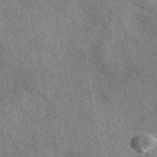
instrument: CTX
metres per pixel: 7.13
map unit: eAb
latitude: 49.7639
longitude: 115.2376
